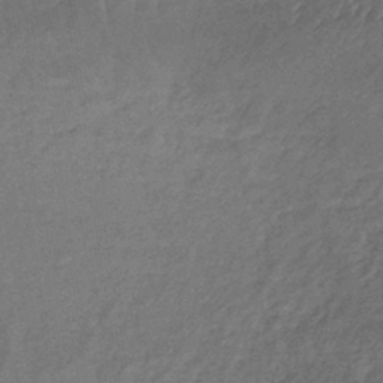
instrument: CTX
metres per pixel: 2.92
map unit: lHb
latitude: -39.7289
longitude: 70.2740
